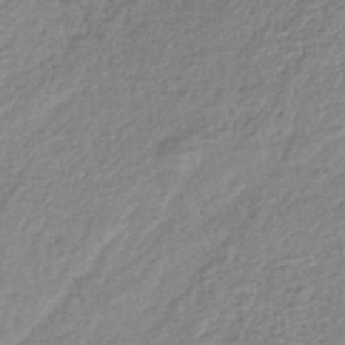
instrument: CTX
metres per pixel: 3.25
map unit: lHb
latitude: -42.1983
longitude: 68.6329
